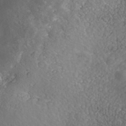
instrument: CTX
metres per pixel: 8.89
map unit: Nhe
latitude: -40.6140
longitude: -100.1011
